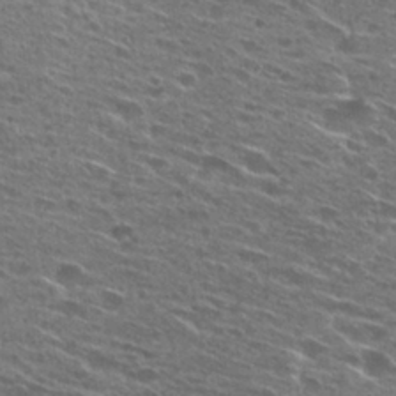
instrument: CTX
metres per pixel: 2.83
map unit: Hto
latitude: 27.0648
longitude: -45.9150
